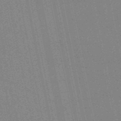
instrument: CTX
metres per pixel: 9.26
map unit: HNb
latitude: -53.2376
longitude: -47.5371
